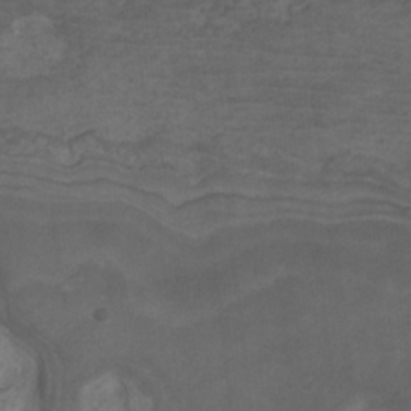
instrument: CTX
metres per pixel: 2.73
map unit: Nhu
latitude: -9.8044
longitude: -76.4601
